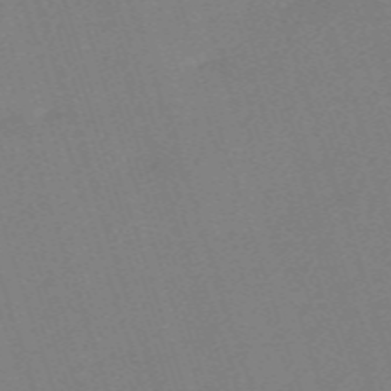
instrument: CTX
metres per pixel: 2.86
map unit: eHh
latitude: -62.4818
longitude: 50.5007
